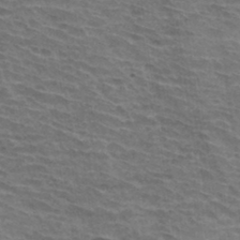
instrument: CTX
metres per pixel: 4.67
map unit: Hto
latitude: 34.0822
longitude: -42.7624
